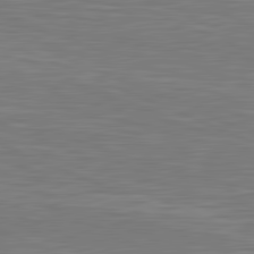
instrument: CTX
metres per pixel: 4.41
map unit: lApd
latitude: 81.7639
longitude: -170.9703
